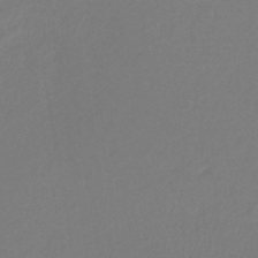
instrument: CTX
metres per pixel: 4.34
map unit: lHb
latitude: -45.2565
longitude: 59.7477
